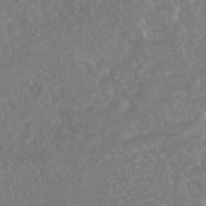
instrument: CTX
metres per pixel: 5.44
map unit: HNhu
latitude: -45.5588
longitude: 97.1242
